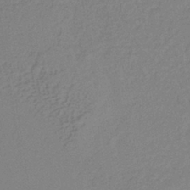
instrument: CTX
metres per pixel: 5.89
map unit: lHb
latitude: -38.7652
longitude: 69.3887
